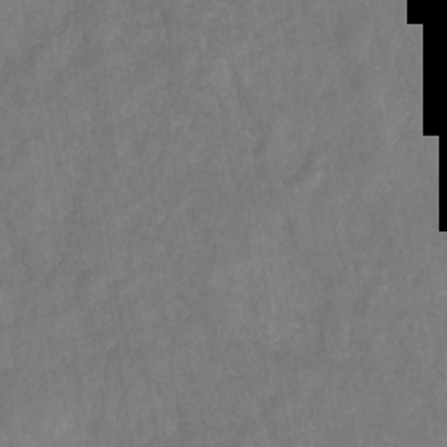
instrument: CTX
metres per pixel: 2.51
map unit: HNhu
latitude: -28.3873
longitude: 72.8597
